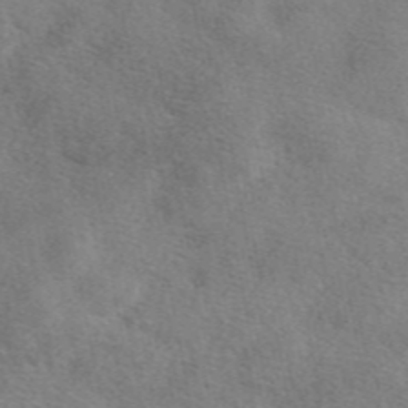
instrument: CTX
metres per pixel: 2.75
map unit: eAb
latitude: 47.7828
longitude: 123.1998
